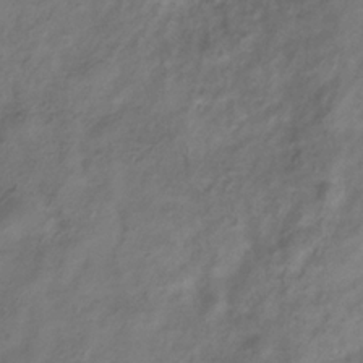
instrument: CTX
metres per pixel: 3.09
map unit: Hve
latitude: -33.3510
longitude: 88.9730
